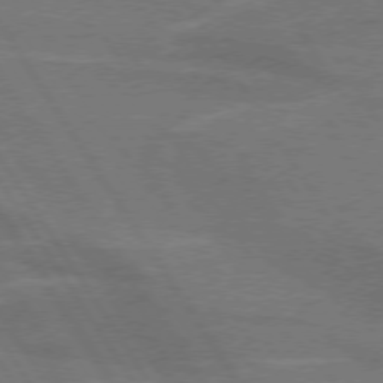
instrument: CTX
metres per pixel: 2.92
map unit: lApd
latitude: 74.2900
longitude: -66.1766
